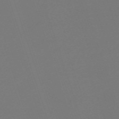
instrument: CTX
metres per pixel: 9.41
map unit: eHh
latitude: -63.4076
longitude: 53.5399
